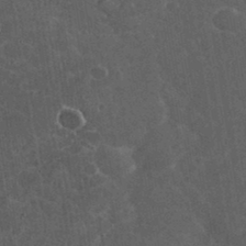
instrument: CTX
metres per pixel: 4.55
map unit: eHh
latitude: 36.5924
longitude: -61.9339
